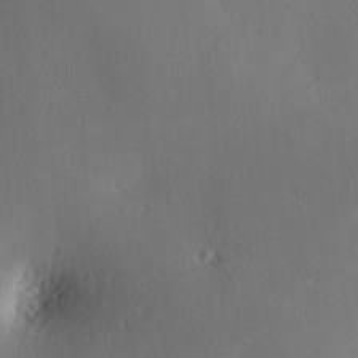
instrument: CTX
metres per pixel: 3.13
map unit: Nve
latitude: -9.0864
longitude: 175.1431
